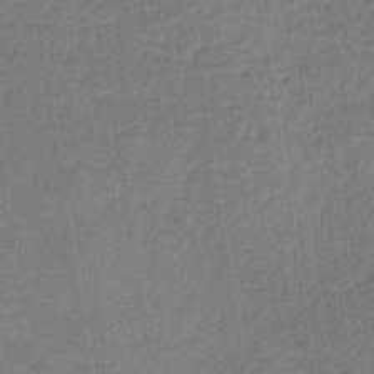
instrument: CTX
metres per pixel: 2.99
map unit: lHb
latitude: -34.9542
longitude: 62.9541
